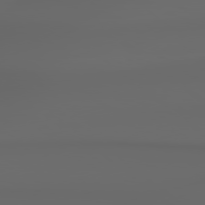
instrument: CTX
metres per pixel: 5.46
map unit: Hpe
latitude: 78.7435
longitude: -135.8016
